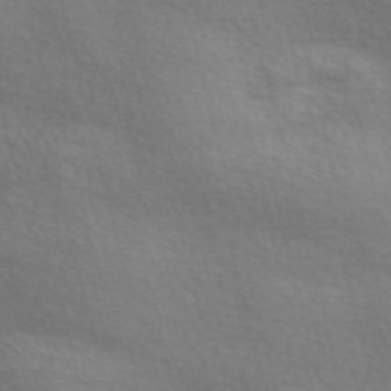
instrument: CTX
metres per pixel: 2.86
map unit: Nve
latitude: -57.0297
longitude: 60.0283
